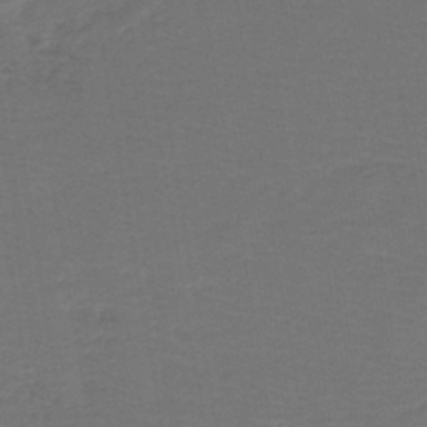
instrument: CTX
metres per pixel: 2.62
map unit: lHb
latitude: -43.3698
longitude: 53.8422
